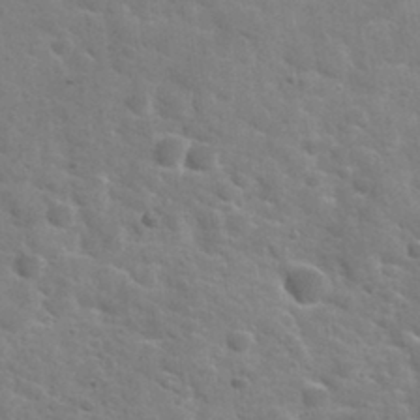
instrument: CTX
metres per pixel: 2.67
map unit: Nhu
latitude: 30.4601
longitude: -48.8947
